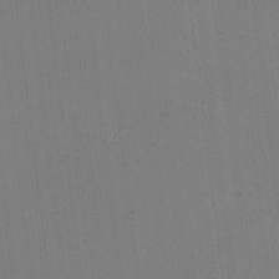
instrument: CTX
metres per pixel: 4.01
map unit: HNhu
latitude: -3.1809
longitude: -3.3292
